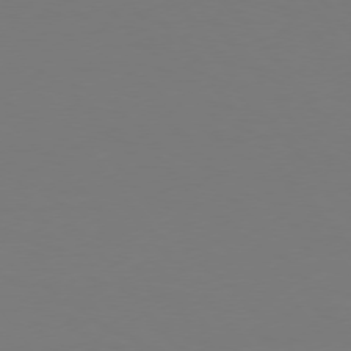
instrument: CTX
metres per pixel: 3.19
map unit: Hpe
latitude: 75.6505
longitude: -138.8758
